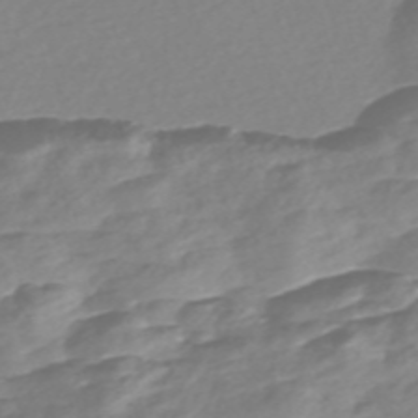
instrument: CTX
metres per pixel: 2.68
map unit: Nve
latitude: -57.8422
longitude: 57.3698
